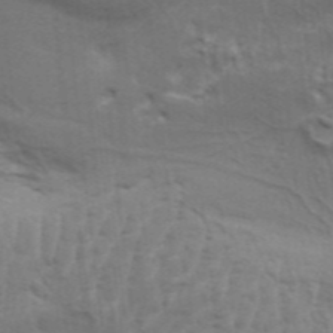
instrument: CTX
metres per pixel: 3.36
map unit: Aa
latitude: 33.9906
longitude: -136.2523
